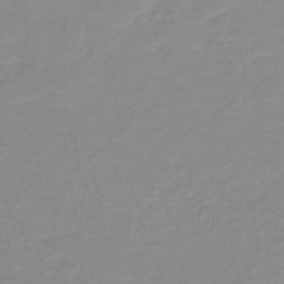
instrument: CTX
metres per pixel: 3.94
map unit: lHb
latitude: -44.4629
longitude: 56.2550
